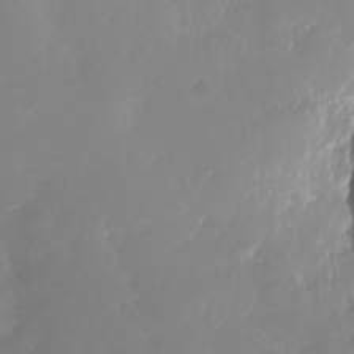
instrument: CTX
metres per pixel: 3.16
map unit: Nhu
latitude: -26.5951
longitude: -73.5372
